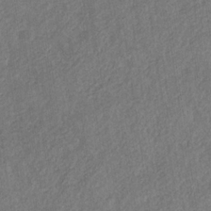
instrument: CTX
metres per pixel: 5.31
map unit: eHb
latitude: -30.1983
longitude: 69.1242
